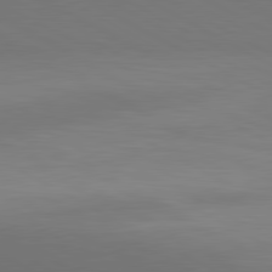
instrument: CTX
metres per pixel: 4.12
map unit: lApd
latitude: 80.6679
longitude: 140.2739
